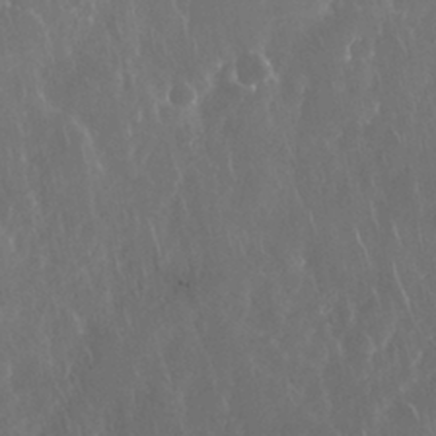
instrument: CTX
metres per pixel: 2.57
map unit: Nhu
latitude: 28.3656
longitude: -63.4616
